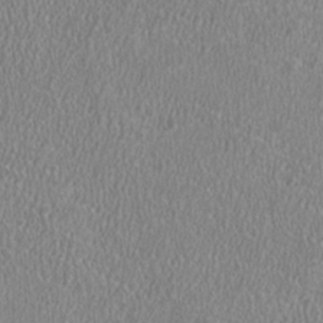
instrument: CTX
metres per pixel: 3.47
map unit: HNhu
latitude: -1.0865
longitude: 0.5007
